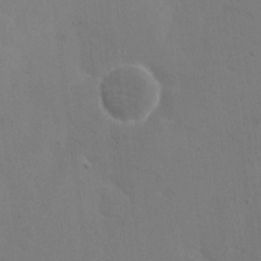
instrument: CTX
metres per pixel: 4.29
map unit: eHh
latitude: 18.3089
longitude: -67.3103
